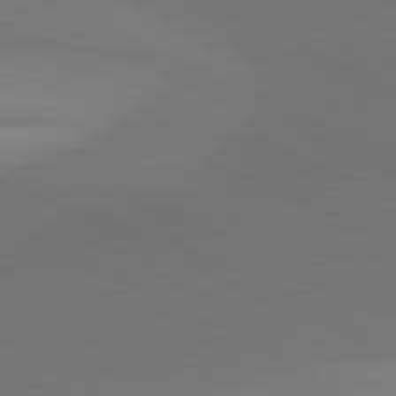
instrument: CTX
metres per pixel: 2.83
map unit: lApd
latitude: 81.3104
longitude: 137.5021
